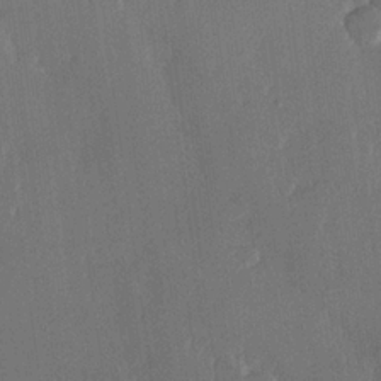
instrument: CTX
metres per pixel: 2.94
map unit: Hve
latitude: 22.7435
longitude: 147.6155
